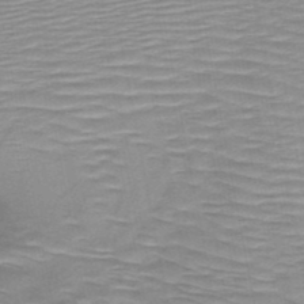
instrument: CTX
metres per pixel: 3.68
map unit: HNb
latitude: -47.9745
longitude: -48.3278
